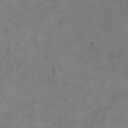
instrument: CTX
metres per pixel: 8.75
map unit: eHh
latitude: 14.5546
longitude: -66.2333
